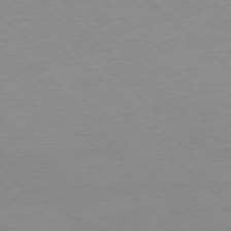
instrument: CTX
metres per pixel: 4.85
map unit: Ap
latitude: -78.1605
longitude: -98.5923
